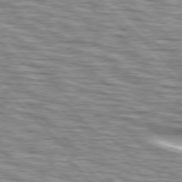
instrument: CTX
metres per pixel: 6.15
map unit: lApd
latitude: 76.7435
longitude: -58.6868
